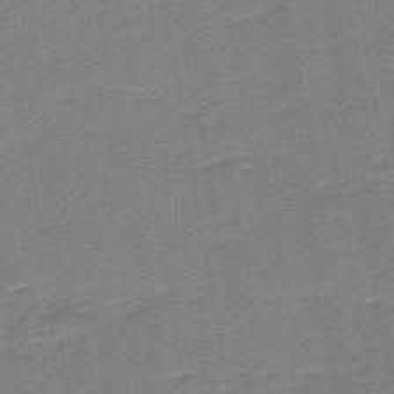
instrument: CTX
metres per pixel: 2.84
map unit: HNb
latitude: -48.6519
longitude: -42.9136
